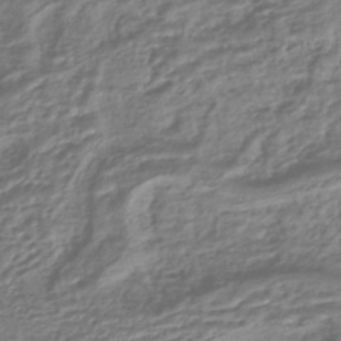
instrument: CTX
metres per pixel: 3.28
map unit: HNhu
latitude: -44.6519
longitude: 97.0109
